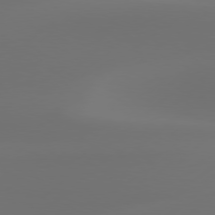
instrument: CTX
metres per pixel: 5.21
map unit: Hpe
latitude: 76.9891
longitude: -130.9136
